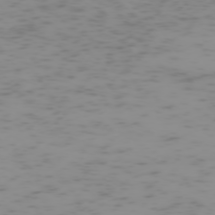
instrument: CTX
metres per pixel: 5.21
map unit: Hpe
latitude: -74.3496
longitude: 7.8611
